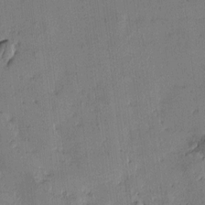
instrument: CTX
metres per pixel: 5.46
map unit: Htu
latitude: -2.6140
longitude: -175.8394
